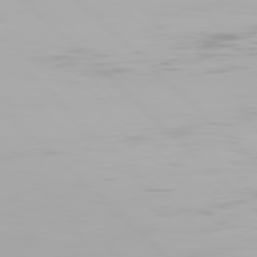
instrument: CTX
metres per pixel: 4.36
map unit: Hpe
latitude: 77.2537
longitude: -164.4790
